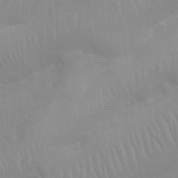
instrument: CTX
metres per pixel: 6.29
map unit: Nhu
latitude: 26.7813
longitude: -61.8394
